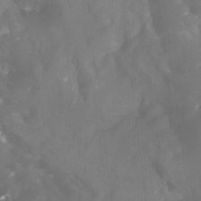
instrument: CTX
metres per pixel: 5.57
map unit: Htu
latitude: -7.3698
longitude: -47.7261
